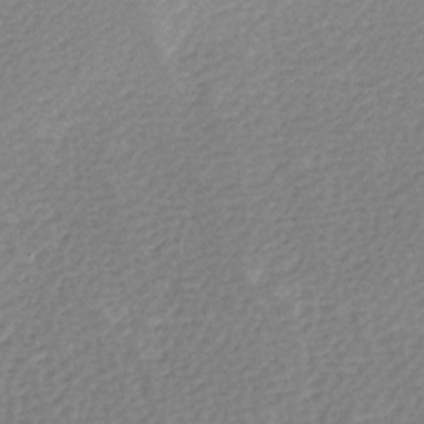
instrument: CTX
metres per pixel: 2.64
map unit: Ave
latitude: 0.2144
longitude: -115.1970
